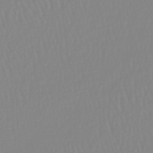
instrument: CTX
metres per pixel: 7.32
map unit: lHb
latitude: -44.5574
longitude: 74.3496
